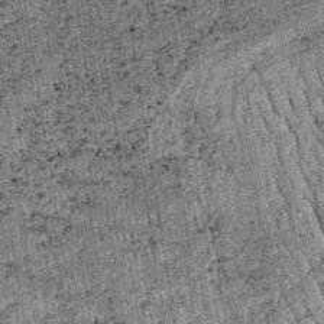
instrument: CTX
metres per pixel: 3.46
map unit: lHb
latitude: -37.1809
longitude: 67.5211
